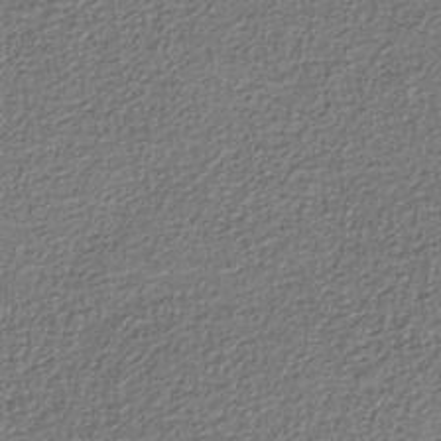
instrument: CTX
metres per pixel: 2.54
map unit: eAb
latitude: -39.2754
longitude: 51.7855
